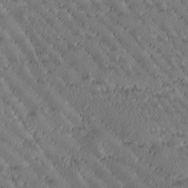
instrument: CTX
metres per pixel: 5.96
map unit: Htu
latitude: -2.5573
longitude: 176.3306
